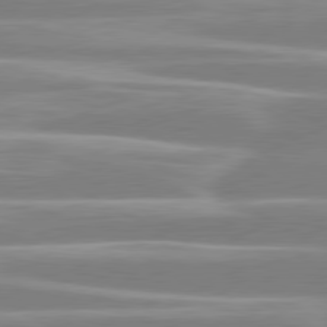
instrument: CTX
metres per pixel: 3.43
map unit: lApd
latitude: 80.6490
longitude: -130.5168
